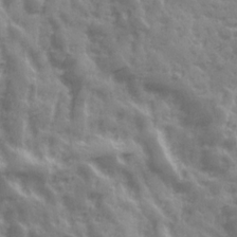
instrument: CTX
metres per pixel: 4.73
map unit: Ave
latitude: 19.3481
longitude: -131.9717
